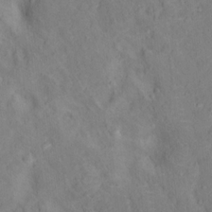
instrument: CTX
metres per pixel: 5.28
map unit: Hto
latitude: 14.9325
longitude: -36.3845
